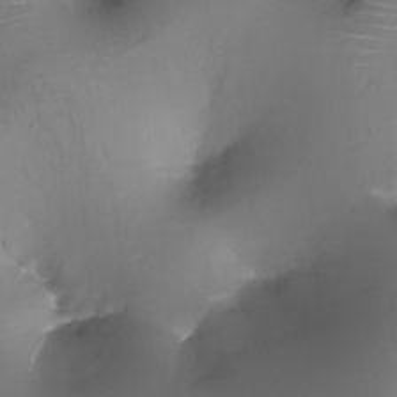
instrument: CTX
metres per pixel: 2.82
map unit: Ht
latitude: -16.5385
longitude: -42.7813
